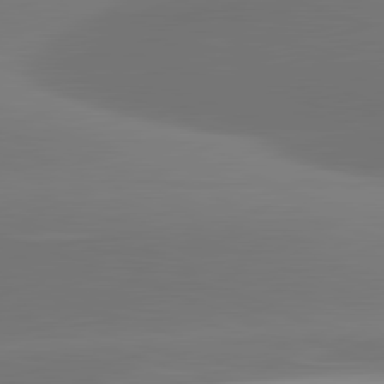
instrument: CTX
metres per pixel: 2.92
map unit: lApd
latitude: 81.9339
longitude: -163.4238
